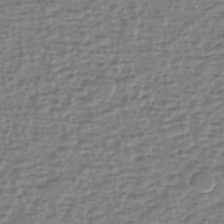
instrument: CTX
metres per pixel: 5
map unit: eHh
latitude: -40.3873
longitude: -28.3089
